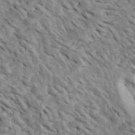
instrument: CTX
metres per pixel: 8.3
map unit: Htu
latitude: 2.4790
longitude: 142.9541
